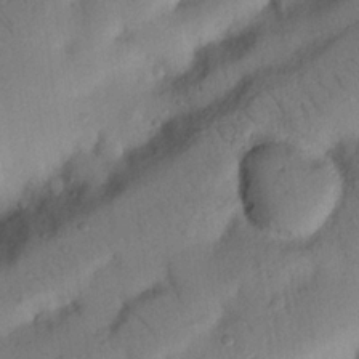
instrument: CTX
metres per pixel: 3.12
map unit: Nhu
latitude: 21.8017
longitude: -75.3860
